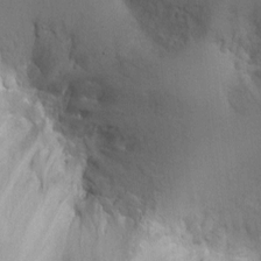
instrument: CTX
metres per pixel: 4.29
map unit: Ht
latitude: -0.4062
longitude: -15.9717
